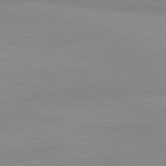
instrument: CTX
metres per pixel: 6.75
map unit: lApd
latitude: 80.6490
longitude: 126.0094
